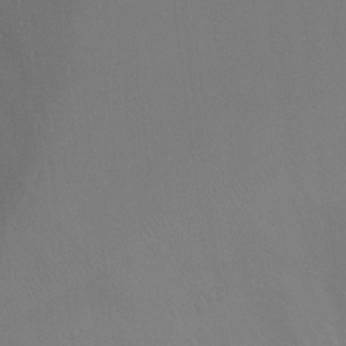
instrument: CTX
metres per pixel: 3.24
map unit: Ht
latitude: -13.5399
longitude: -44.6868
